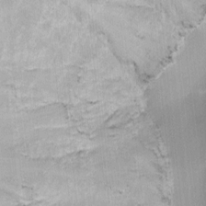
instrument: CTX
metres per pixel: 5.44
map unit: eHh
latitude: 5.9339
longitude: -77.4615
